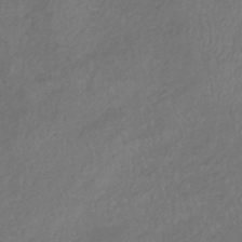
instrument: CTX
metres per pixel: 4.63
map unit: lHb
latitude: -38.3306
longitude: 73.5021
